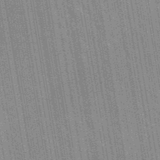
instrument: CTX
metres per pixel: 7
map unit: lHb
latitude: -48.0472
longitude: 74.6708
